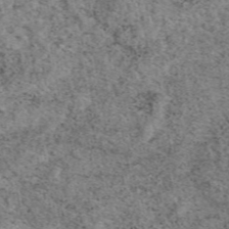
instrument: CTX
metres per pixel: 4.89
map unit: eAb
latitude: 48.5168
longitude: 104.2361
